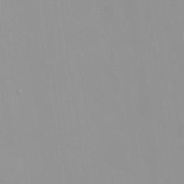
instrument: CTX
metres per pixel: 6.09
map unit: HNhu
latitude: -0.7653
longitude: -5.8205
